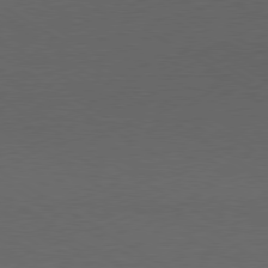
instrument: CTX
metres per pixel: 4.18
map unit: Ap
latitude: -80.4818
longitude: -67.8394
